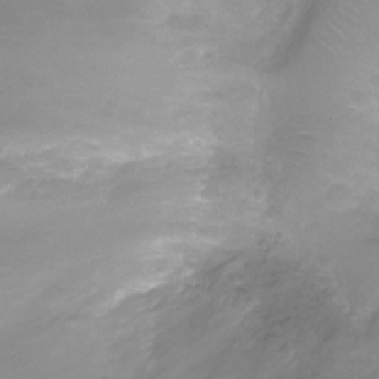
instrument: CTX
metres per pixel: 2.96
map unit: Ht
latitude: -7.0864
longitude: -19.2915
